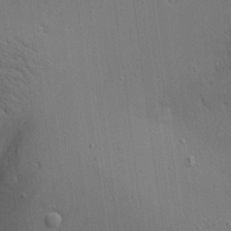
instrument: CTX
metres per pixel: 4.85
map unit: Aa
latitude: 18.6679
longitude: -141.1970
